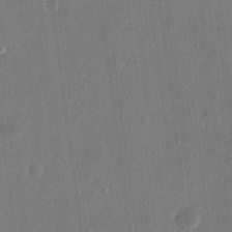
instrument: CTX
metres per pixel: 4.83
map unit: eHh
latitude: 15.6316
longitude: -70.4979
